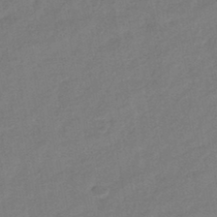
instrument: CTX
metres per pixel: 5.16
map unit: eHb
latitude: -42.3306
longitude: 82.9542
